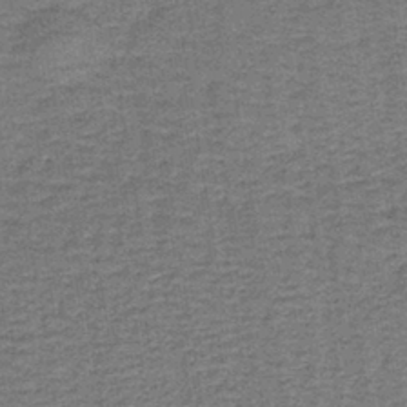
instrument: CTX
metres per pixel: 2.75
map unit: lHb
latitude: -40.7085
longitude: 55.5399
